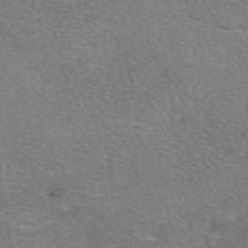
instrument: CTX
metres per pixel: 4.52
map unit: eAb
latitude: 49.5371
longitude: 114.9919
